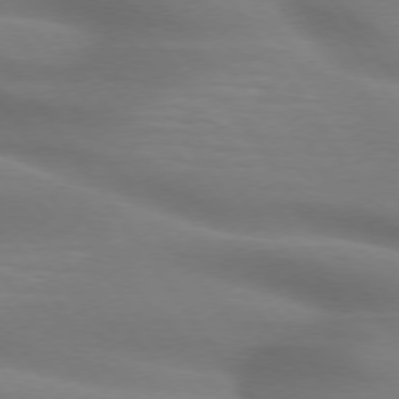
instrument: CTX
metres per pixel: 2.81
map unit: lApd
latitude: 74.6868
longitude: -59.3293
